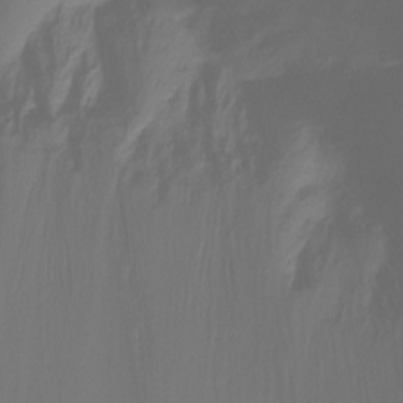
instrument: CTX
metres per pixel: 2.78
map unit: Ht
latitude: -16.1039
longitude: -42.7813
